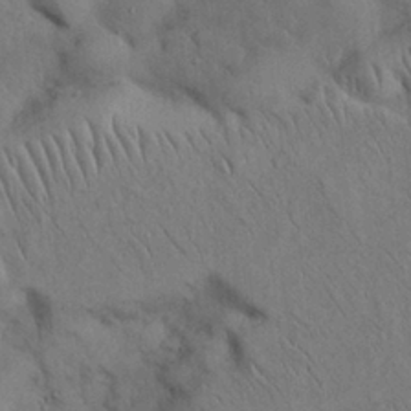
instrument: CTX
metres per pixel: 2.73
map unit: Nhu
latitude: 26.9703
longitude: -71.1025
